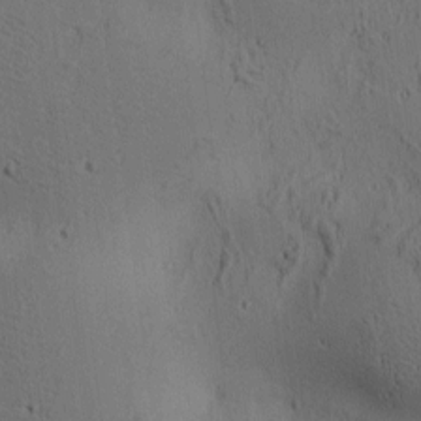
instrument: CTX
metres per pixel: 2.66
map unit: lAa
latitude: 6.5546
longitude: -114.4789
